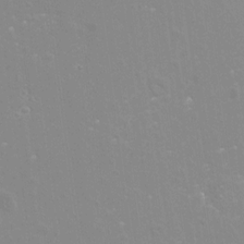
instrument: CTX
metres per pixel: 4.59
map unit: Hto
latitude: -8.5952
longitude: -43.1592
